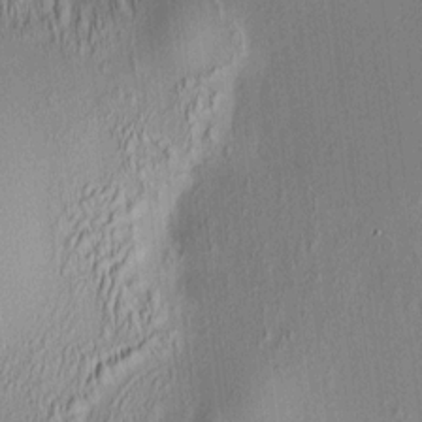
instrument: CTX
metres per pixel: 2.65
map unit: HNhu
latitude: 7.6694
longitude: 12.9164
